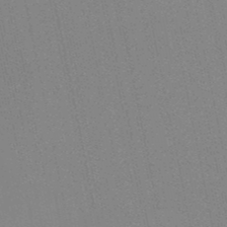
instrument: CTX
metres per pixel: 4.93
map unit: lHb
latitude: -49.3321
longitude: 68.9163
